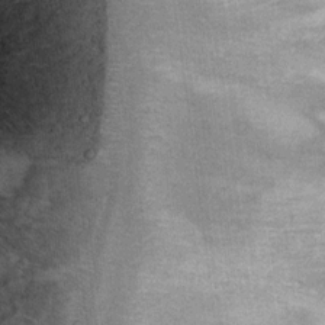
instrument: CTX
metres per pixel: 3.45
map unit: Ht
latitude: 8.1200
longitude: -36.9325
